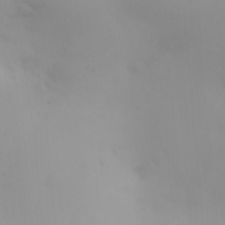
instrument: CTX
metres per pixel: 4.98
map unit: HNhu
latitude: 6.8569
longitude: 13.8234
